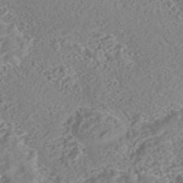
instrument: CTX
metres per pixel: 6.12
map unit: HNhu
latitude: -44.1417
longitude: 100.4440
